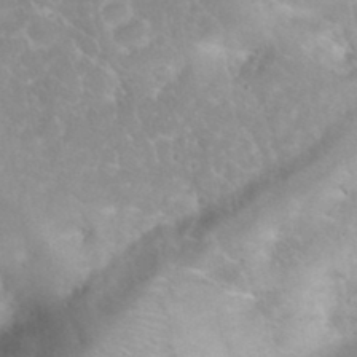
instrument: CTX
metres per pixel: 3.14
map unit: eHh
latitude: 35.4993
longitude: -62.8380
